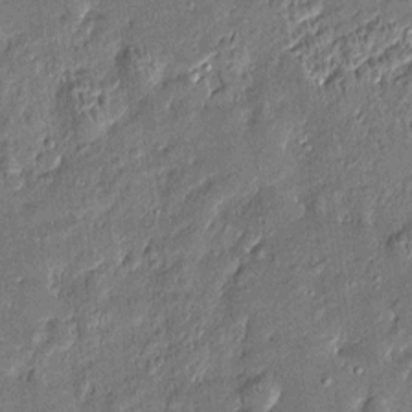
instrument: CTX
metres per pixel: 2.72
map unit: Htu
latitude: -7.7099
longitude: 176.8408
